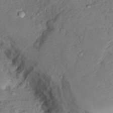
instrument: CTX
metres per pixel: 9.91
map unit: Hto
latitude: 14.1200
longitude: -30.1200
